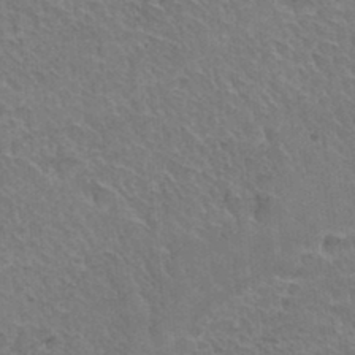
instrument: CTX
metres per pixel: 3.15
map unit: Hto
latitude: 35.4048
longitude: -46.4790
